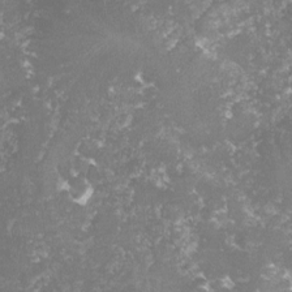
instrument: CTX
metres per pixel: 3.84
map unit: lHvf
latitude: -15.4455
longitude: -98.5356
